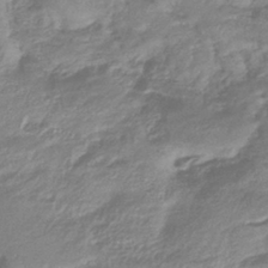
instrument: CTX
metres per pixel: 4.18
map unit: eHb
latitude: -40.3684
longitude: 78.6896
